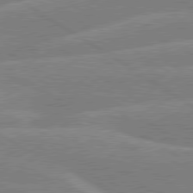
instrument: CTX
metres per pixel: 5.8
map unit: lApd
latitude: 79.8206
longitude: -132.7246
